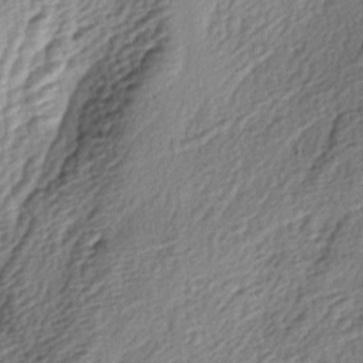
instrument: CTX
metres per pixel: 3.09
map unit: lAa
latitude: -4.1039
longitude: -123.1781
